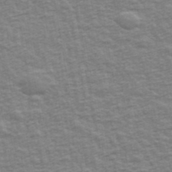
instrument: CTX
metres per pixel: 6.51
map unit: Ave
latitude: 42.5735
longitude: -113.4048
